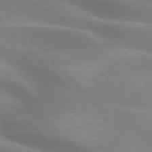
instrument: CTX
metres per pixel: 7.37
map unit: lApd
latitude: 75.3860
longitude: -61.3292
